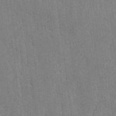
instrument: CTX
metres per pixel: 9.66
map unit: lAvf
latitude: -5.7855
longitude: -114.5356
